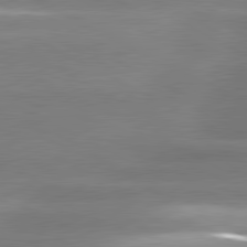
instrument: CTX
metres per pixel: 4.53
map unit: lApd
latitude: 81.1214
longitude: -135.3859
